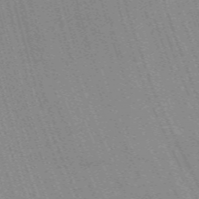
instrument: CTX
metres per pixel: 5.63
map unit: ANa
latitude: -38.3873
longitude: 95.0486
